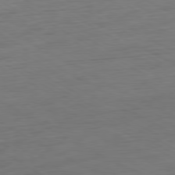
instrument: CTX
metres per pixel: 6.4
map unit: Ap
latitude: -79.7288
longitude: -56.9702
